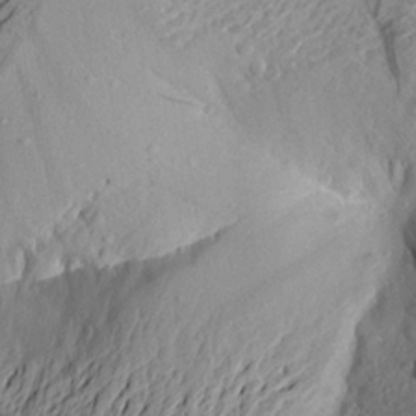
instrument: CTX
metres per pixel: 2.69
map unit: Aa
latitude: 22.1956
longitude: -148.8947
